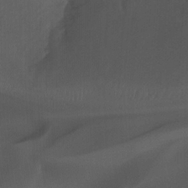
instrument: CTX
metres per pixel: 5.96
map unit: Nhu
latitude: -14.6141
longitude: -54.0633
